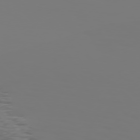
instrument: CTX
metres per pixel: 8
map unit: Hpe
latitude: 76.0255
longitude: -136.8002
